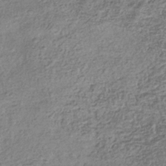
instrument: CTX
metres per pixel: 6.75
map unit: eHb
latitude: -35.8611
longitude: 80.4818
